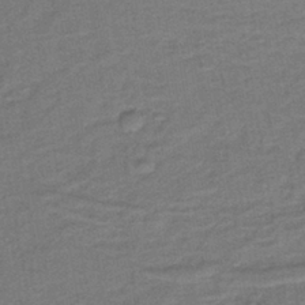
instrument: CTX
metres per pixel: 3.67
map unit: lHb
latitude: -39.3510
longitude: 58.5762
